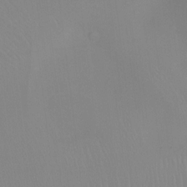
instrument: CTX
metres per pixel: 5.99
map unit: Ht
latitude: 0.8569
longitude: -36.1389
